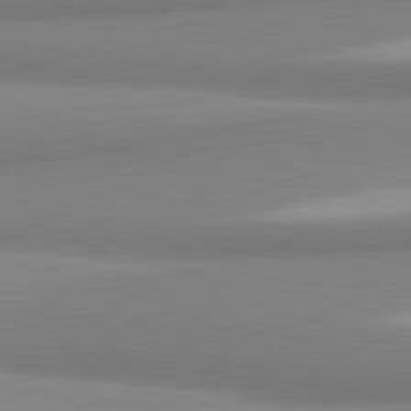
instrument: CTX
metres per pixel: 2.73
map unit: lApd
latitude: 81.3482
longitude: 166.3495
